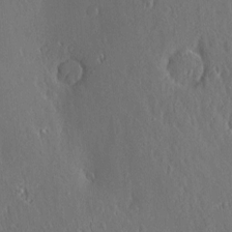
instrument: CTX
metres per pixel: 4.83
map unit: Nve
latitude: -7.5399
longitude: 173.5021
